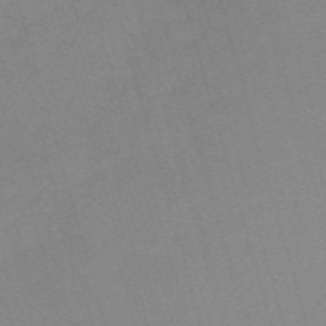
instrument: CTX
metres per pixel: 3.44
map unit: eHh
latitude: -61.5588
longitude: 49.9178
